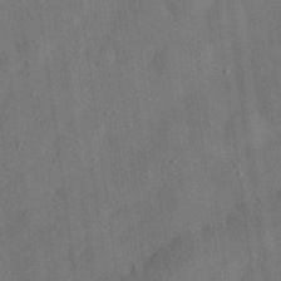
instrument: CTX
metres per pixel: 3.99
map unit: eHh
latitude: 31.2537
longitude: -77.2915
